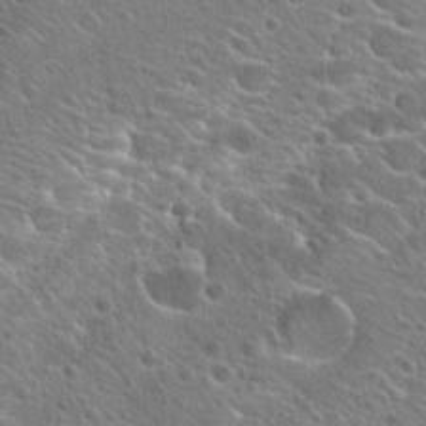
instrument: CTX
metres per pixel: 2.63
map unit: Hto
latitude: 26.1011
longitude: -44.6301
